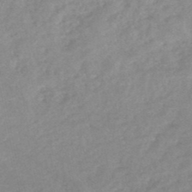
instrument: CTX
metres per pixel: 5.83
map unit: HNb
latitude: -48.3307
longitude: 57.6722
